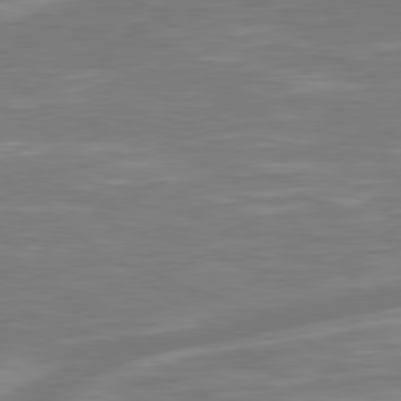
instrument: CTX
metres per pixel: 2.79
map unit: Hpe
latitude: 79.3293
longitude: -126.2523
